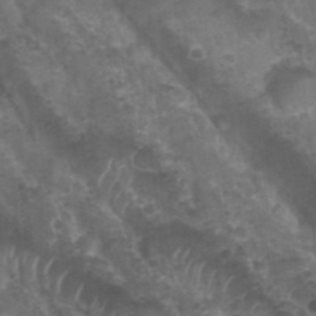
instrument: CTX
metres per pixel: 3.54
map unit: Nhu
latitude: 28.5923
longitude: -55.0269
